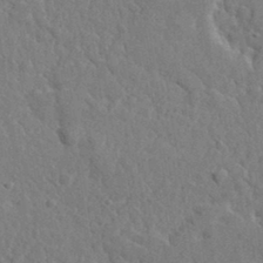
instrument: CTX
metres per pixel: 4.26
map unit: lHvf
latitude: 35.8772
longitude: -86.9325
